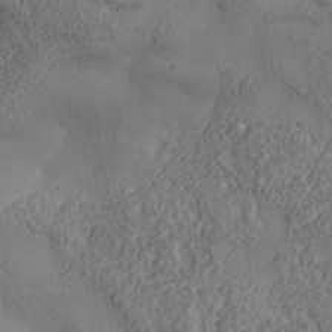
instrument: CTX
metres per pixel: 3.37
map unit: Nhe
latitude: -37.2753
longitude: 138.6330
